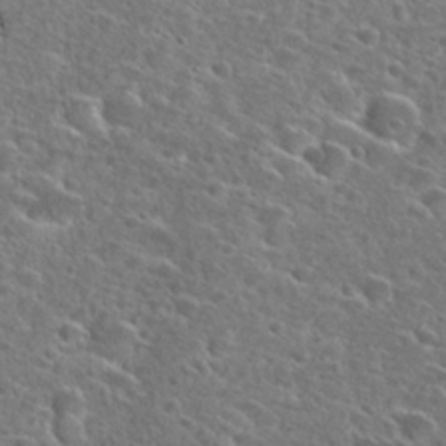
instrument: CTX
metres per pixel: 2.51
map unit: Hto
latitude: 27.5182
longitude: -46.8947
